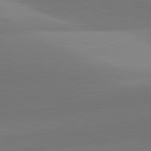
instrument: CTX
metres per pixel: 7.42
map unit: lApd
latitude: 81.8772
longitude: 142.7841
